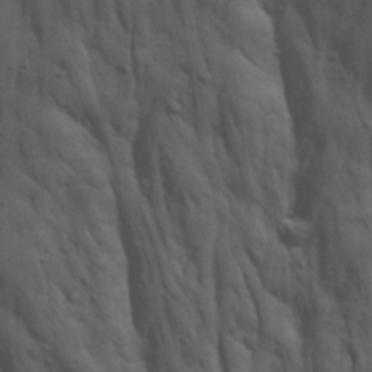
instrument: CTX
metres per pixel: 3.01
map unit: Ave
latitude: 23.1970
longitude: -135.7260
